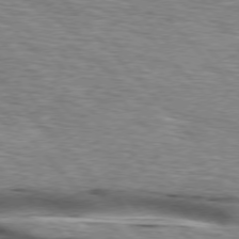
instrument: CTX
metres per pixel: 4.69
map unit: lApd
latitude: 76.0822
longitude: -61.2159
